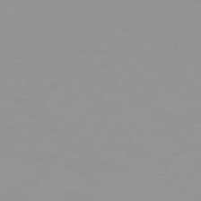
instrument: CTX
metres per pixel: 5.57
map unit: Hpe
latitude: 75.5560
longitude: -125.4804
